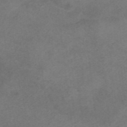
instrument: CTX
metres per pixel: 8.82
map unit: HNhu
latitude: -40.3117
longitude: 103.9367
